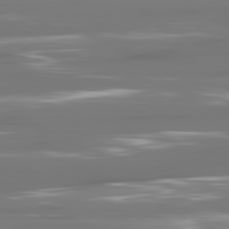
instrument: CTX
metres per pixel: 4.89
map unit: lApd
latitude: 81.1403
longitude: -140.6112
